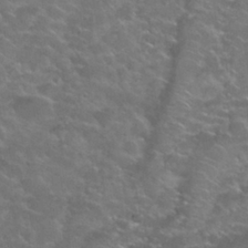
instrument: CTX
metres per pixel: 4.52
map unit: Nhu
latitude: 28.5168
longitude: -60.6868
